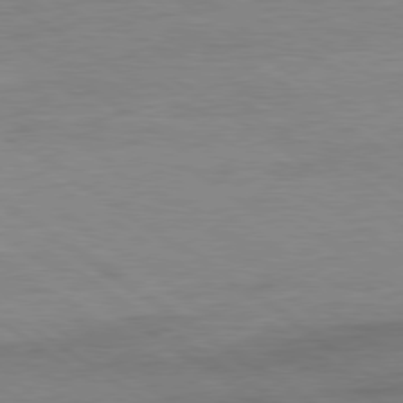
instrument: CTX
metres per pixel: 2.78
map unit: Ap
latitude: -80.4440
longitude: -80.7057
